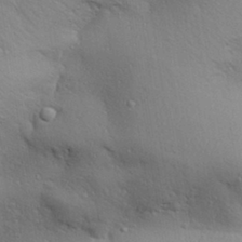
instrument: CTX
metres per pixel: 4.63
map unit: Aa
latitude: 31.1026
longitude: -145.1403
